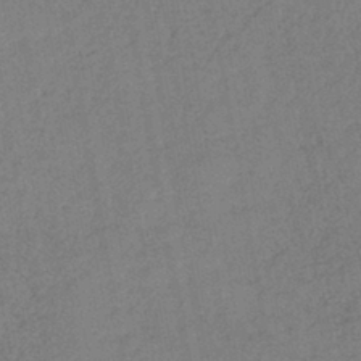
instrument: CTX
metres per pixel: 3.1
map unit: lHb
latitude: -42.4062
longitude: 68.3495
